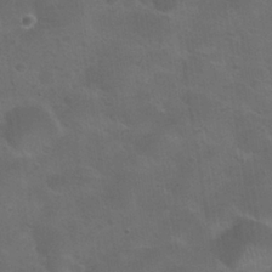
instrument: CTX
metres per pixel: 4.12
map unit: Nhu
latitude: 24.5167
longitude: -51.4048
